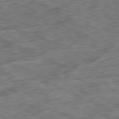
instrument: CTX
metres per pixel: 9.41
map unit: Ap
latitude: -80.8219
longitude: -73.1781
